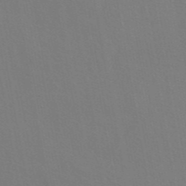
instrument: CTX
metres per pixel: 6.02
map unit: eAb
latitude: 45.3859
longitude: 112.9164
